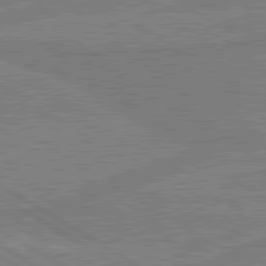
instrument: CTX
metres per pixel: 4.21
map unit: lApd
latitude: 80.4601
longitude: -175.0836
